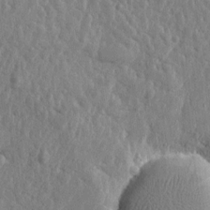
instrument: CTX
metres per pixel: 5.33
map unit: Htu
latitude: 1.5749
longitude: -178.9325
